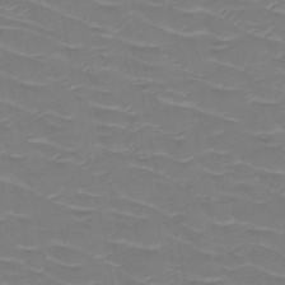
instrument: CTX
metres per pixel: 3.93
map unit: HNb
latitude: -50.3873
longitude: -46.8191
